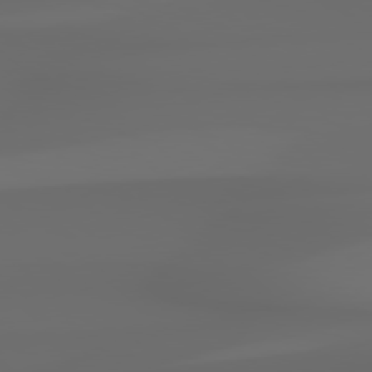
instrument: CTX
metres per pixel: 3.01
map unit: Hpe
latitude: 78.6491
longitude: -135.0080
